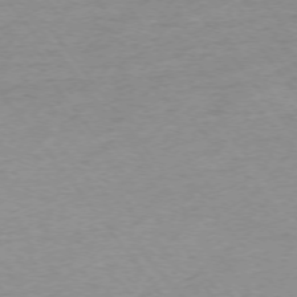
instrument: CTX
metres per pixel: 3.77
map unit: Ap
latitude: -74.7841
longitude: -84.5546
